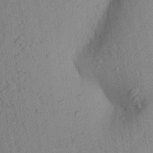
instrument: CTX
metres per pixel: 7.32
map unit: Aa
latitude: 27.0648
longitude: -148.0255
